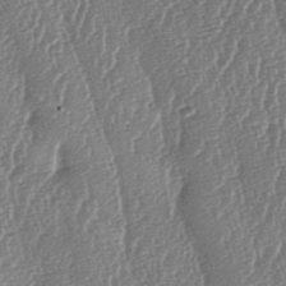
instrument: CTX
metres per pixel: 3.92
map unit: lAa
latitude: -6.5762
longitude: -129.7827
